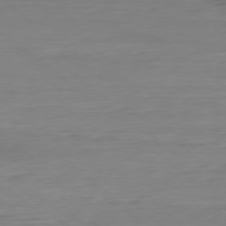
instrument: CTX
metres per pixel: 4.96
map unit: Ap
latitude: -78.5195
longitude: -59.6694
